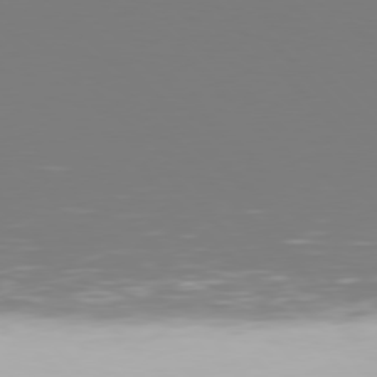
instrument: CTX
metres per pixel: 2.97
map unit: Hpe
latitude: 77.1403
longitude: -170.3278
